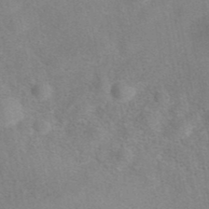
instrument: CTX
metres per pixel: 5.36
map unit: eAb
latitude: 40.1955
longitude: 106.4629
